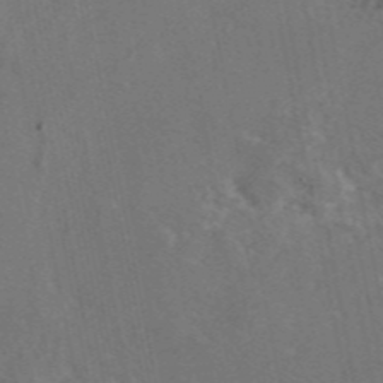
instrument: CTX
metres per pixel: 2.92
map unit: eAb
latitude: 46.2145
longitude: 107.5588
